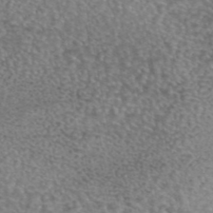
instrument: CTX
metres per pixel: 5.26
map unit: eAb
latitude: 44.6301
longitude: 108.1228
